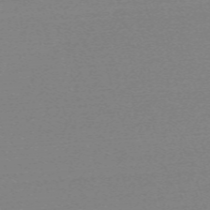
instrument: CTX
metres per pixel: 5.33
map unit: eHh
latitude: -61.9556
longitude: 52.5384
